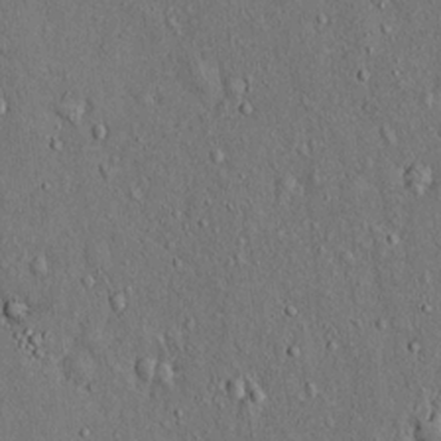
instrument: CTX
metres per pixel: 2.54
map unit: Hto
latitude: 14.5546
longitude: -58.2334
